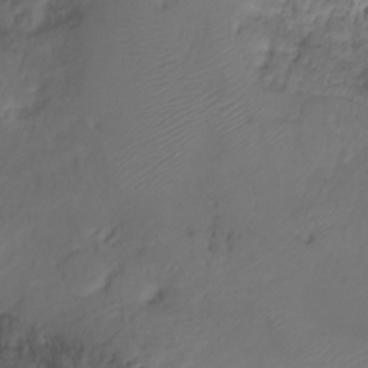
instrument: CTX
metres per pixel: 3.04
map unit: Ht
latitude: -10.2740
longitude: -35.9717
